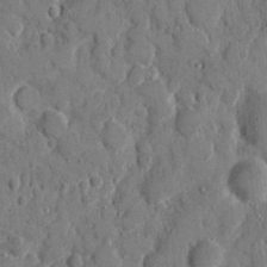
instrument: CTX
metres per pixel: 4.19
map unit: eHh
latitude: 9.1403
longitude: -67.3859
